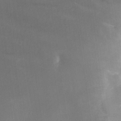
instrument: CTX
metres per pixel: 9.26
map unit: Nhe
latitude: -31.7099
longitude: -116.7057
